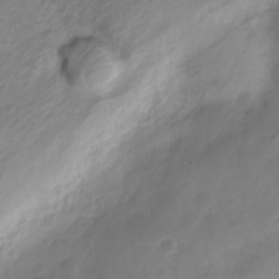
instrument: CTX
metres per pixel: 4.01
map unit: Nve
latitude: -20.7085
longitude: 108.2361
